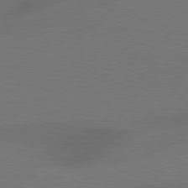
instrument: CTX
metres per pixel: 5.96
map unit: Hpe
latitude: 78.4790
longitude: -127.8206
